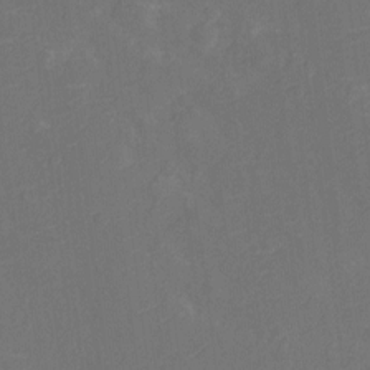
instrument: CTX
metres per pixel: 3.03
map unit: Ht
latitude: -11.1242
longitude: -23.5938
